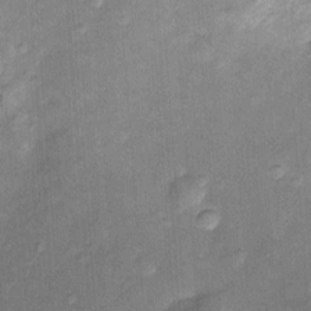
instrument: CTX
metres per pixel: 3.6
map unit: Htu
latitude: -4.9919
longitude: 158.3684
